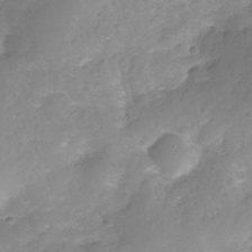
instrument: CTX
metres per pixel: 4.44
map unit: Nhe
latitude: -36.3117
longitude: -178.6680
